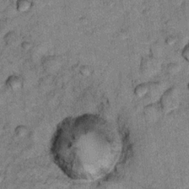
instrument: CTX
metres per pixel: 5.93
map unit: Hto
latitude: 11.8583
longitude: -37.7072
